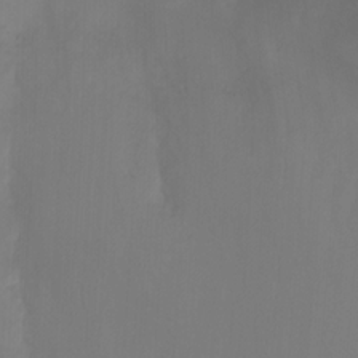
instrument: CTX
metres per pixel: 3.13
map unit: Nhu
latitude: -11.4832
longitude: -65.4048
